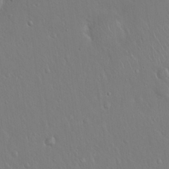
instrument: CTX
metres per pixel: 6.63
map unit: Hto
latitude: 18.4412
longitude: -57.6693
